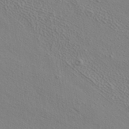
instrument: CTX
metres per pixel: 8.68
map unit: ANa
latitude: 37.4427
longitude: 19.1053
